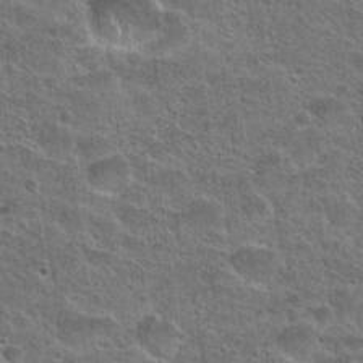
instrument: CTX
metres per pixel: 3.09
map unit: Hto
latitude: 23.5560
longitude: -49.1403
